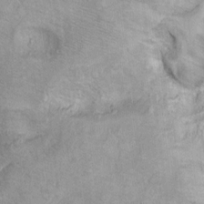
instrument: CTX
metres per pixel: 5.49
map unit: Ht
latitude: 9.1214
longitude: -31.7261
